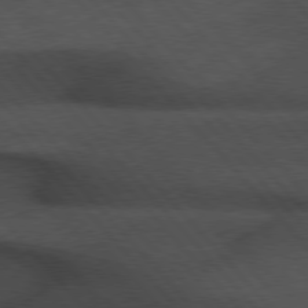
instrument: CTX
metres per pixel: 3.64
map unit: Hpe
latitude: 76.6112
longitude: -157.5938
